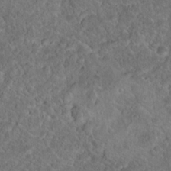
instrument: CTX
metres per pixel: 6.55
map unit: Hto
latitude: 17.3482
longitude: -37.2726
